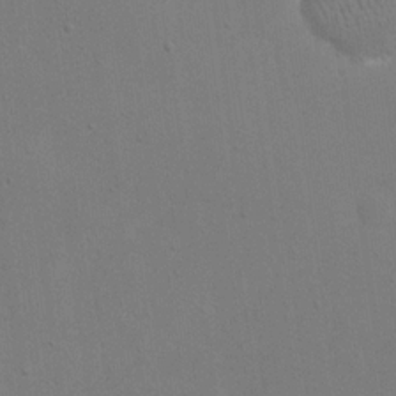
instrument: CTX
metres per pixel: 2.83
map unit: eHh
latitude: 19.1403
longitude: -69.6316
